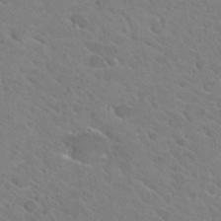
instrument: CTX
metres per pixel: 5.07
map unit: Hto
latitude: 26.6302
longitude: -36.1389
